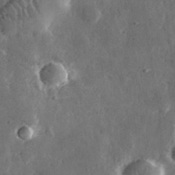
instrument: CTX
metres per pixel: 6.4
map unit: lHvf
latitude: 31.9151
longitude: -91.8016
